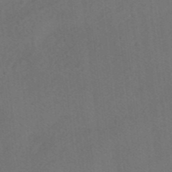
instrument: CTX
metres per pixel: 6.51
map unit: HNhu
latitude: -41.5777
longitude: 106.2173
